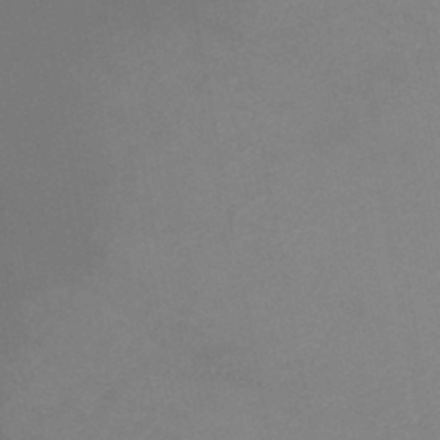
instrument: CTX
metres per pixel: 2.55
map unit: HNb
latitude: -44.5385
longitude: -44.1200
